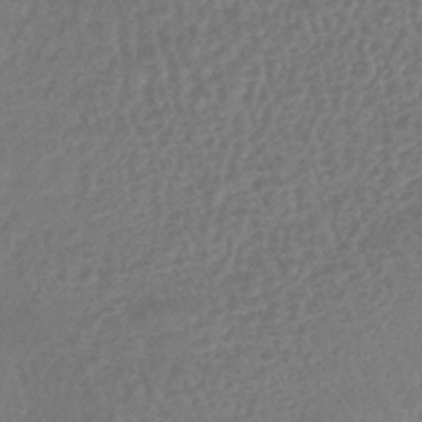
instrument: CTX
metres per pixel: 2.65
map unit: lHb
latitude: -41.8800
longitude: 68.5573
